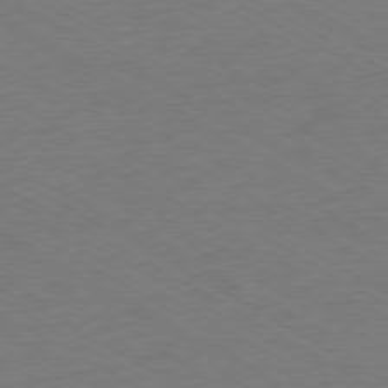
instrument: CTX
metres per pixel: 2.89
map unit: Ap
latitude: -76.1417
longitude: -76.6301
